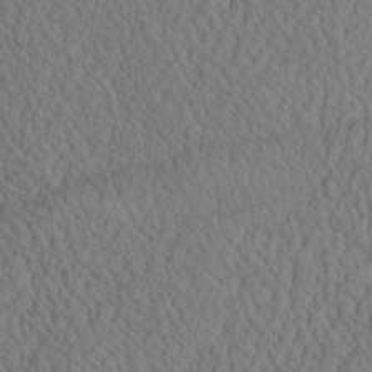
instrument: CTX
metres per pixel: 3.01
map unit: eHh
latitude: -3.2564
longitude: 15.3888
